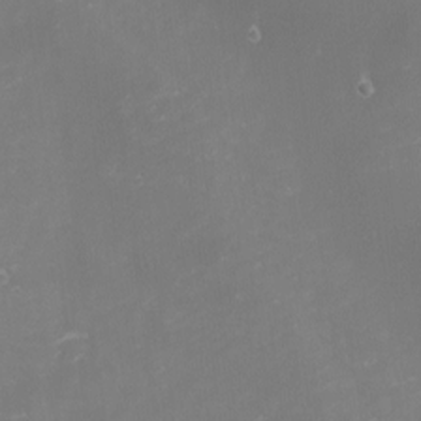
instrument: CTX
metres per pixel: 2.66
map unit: eHh
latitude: -1.1809
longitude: -79.7639
